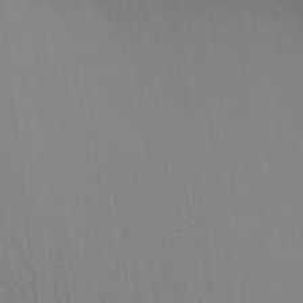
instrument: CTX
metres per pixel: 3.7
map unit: Aa
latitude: 28.7624
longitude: -139.4804
